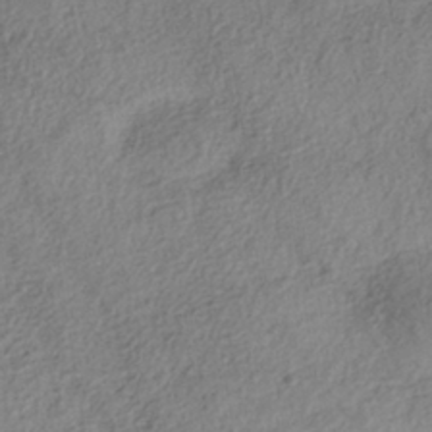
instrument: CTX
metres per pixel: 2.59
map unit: Nhe
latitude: -38.4251
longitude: -146.9136
